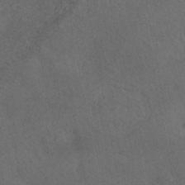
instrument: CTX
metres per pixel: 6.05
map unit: HNhu
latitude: -39.1620
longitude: 97.3132
